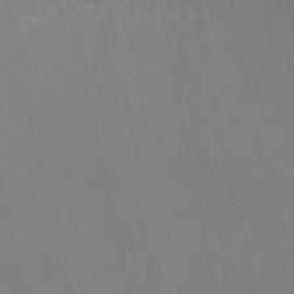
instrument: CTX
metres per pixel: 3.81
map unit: ANa
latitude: 49.7639
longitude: -72.3468
